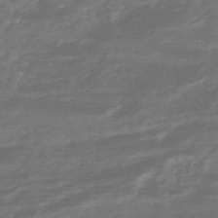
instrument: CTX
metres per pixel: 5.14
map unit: HNhu
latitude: -46.8786
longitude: 90.1606
